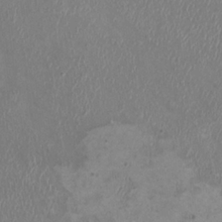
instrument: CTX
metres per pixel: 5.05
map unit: HNhu
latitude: 2.3278
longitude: -2.9513
